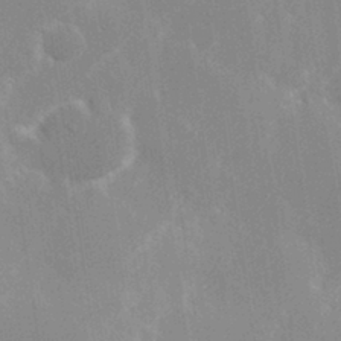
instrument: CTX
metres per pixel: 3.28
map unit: Hve
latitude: 30.9703
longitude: 149.2754
